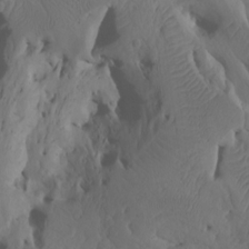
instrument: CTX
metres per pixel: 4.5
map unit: Htu
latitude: -8.0850
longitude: -66.2333
